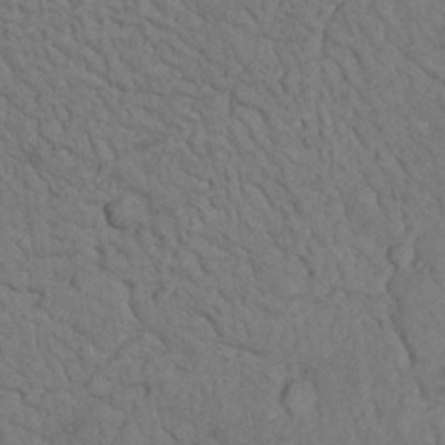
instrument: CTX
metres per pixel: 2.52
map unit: Nhu
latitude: 26.7057
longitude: -69.1214
